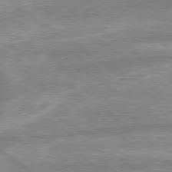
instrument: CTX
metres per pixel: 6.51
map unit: lApd
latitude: 79.5182
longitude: -168.9703
